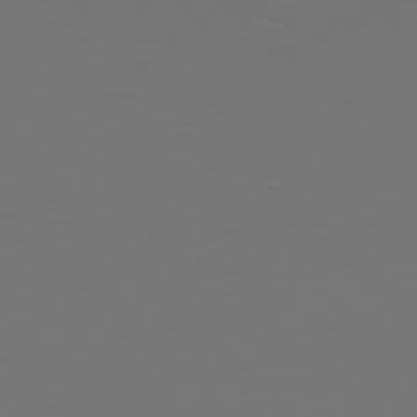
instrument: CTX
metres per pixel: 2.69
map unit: Hpe
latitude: 76.9324
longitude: -167.6882
